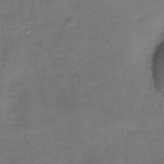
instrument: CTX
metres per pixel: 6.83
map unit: Nhe
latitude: -35.4832
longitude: -89.9528
